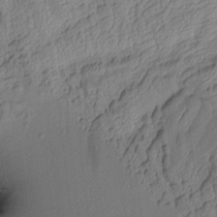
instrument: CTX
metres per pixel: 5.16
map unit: Aa
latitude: 7.7639
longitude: -128.7624
